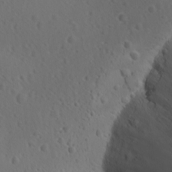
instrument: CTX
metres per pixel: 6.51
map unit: Ave
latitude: -9.1998
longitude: -121.5182
